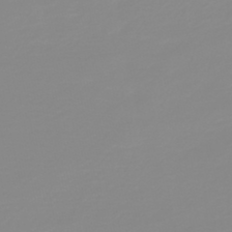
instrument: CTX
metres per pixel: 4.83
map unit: HNb
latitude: -44.1228
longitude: 51.5210
